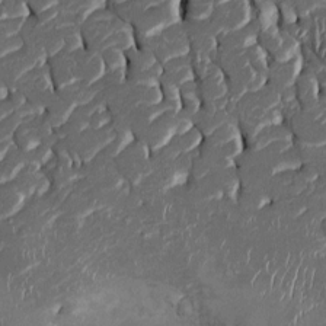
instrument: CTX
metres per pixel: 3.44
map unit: Htu
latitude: -1.5777
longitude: 149.5588
